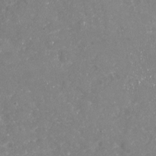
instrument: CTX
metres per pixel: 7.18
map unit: Nhu
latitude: -18.1228
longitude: -57.8394
